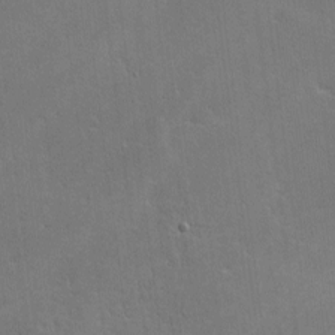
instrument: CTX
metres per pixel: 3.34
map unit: lHvf
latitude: -9.2565
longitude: -102.1955
